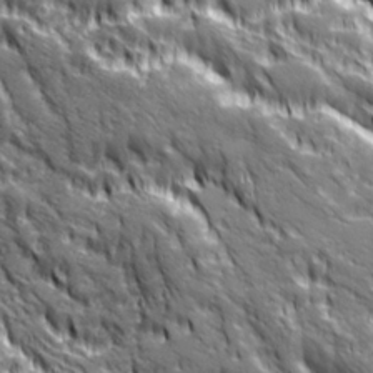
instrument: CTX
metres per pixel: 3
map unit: Ave
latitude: 20.0444
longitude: -134.8002
